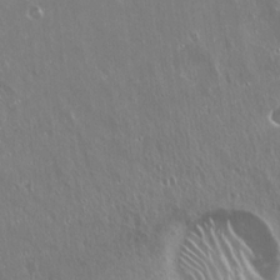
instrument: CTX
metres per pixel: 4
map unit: Hto
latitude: 18.3278
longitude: -57.0269
